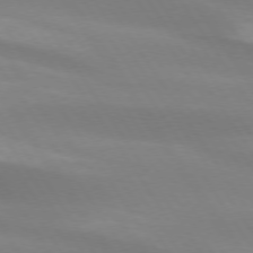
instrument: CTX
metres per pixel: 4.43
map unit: lApd
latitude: 73.9906
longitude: -49.1025
